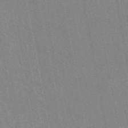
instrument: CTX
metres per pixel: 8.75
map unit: eAb
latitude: 45.4804
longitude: 121.9178
